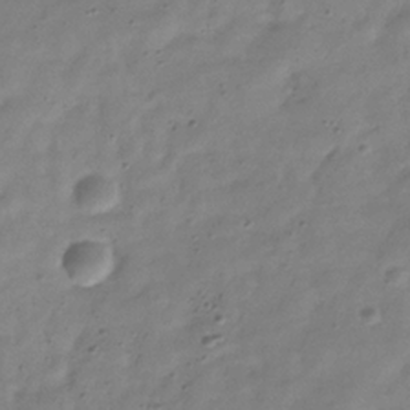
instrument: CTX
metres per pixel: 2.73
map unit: Hve
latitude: -32.6519
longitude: 91.5210
